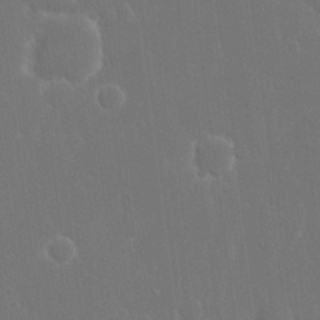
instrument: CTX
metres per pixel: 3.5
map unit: eHh
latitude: 15.8017
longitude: -72.4223
